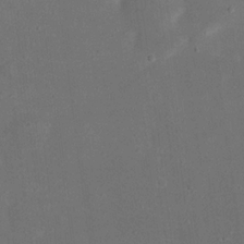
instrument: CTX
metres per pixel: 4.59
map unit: eHh
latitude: 18.3467
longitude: -70.7813
